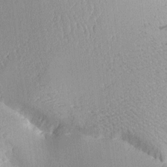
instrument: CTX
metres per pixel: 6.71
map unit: Aa
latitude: 10.7813
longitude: -127.4804
